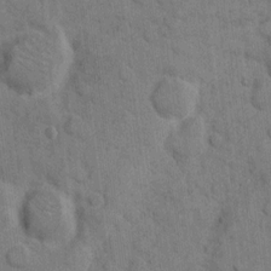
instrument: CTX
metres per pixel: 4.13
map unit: eHh
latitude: 9.7450
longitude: -66.1388
